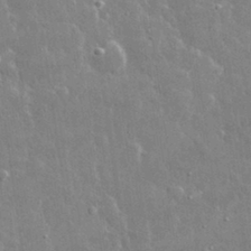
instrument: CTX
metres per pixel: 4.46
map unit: lHvf
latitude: 32.4979
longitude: -92.7246
